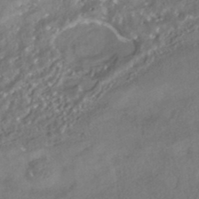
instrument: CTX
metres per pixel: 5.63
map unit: HNhu
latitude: -41.8989
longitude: 103.1431
